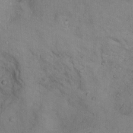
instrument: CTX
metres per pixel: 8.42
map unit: Nhu
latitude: 13.1403
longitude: -26.9136
